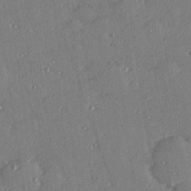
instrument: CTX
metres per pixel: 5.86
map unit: Hve
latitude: 27.1403
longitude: -91.2915
